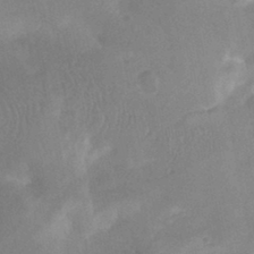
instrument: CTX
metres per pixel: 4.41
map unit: Nhu
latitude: -12.1984
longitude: -74.2334
